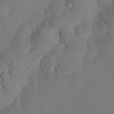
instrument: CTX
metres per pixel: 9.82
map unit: Nhu
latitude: 27.0459
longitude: -72.6680
